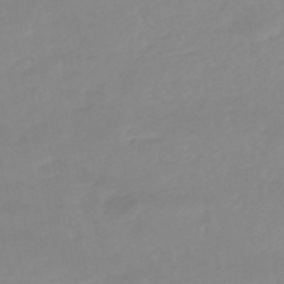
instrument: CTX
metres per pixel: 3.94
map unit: eHh
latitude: -52.7274
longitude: -24.8191
